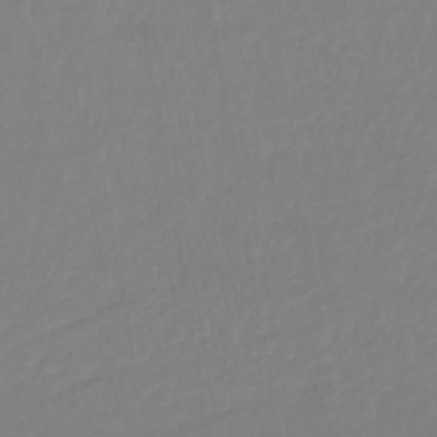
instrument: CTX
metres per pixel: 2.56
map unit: lHb
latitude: -38.0283
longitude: 62.6707
